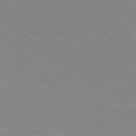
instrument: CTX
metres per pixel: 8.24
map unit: Ap
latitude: -75.8801
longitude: -82.1388
